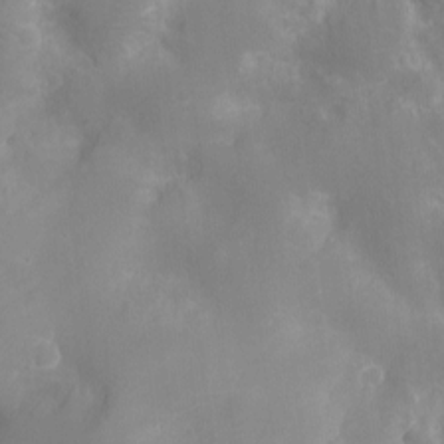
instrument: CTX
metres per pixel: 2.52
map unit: Ht
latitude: -12.6141
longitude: -24.5356
